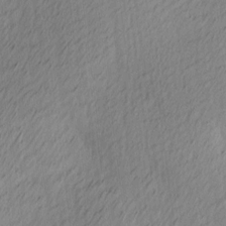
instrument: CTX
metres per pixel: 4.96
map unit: Ave
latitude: 13.3860
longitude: -106.3278
